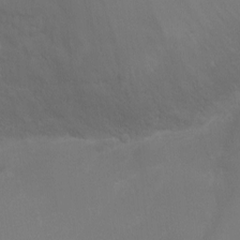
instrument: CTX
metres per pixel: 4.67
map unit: Ht
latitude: -4.9919
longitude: -18.7246
